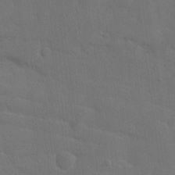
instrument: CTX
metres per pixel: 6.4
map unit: eHh
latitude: 18.5168
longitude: -66.4979
